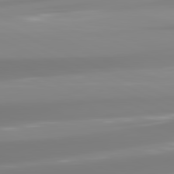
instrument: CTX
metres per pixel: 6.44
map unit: lApd
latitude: 81.7639
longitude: -148.7057
